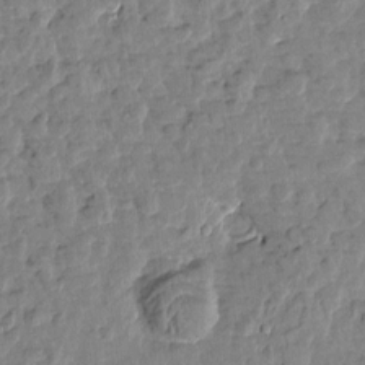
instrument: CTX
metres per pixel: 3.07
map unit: Htu
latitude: 1.5371
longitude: -179.3293
